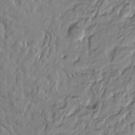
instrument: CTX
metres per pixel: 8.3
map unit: Htu
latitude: -5.3698
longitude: 178.1983
